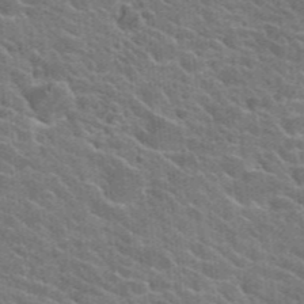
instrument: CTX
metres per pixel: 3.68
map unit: Hto
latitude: 24.6679
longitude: -36.7624
